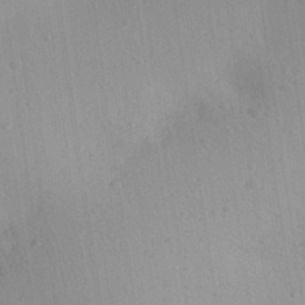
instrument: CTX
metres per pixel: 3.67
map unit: Aa
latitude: 29.8961
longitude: -145.6694
